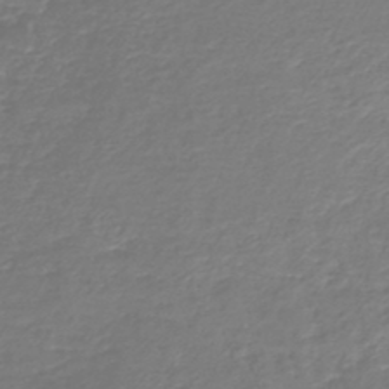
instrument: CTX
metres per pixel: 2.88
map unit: lHb
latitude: -45.8233
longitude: 61.5588
